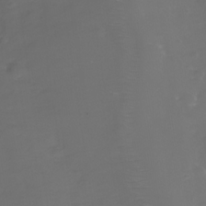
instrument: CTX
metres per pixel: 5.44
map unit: Nhe
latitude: -34.6141
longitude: -88.2712
